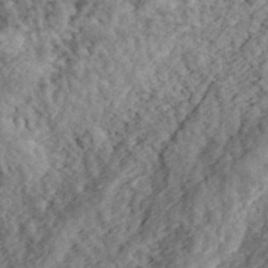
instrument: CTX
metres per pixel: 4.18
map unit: eHh
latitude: 37.5371
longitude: -79.4427
